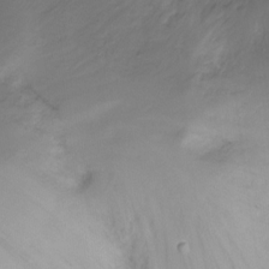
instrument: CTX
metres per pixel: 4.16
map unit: Nhu
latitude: -17.8234
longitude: -46.2334
